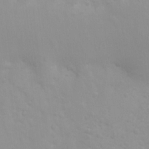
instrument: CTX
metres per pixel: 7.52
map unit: Ht
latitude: 3.5371
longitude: -22.6490
